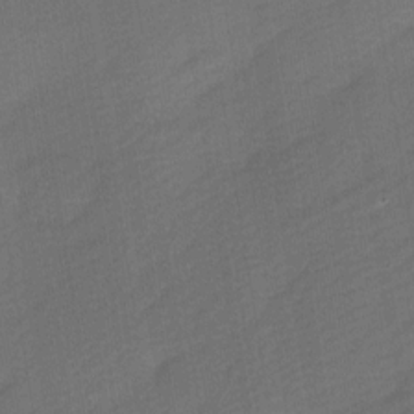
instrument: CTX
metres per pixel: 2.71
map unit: Ave
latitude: -0.5196
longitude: -113.9339
